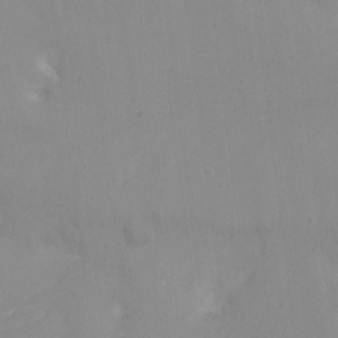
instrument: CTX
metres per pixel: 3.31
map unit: Ht
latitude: -16.4062
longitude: -44.1766
